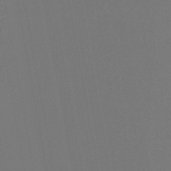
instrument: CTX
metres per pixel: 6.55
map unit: lHb
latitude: -47.1431
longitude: 74.6897
